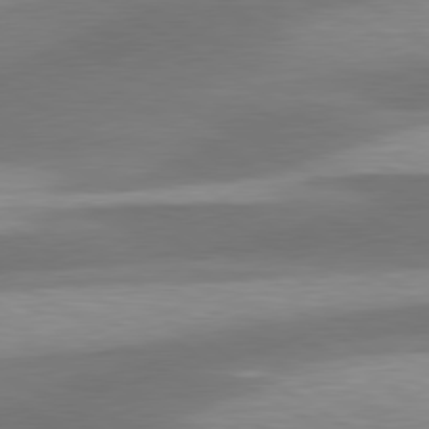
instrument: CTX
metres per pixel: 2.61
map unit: lApd
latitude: 79.8017
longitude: -88.1578
